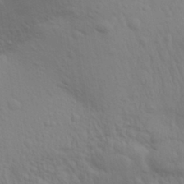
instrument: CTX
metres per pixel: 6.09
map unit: Aa
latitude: 31.9339
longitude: -135.6505
